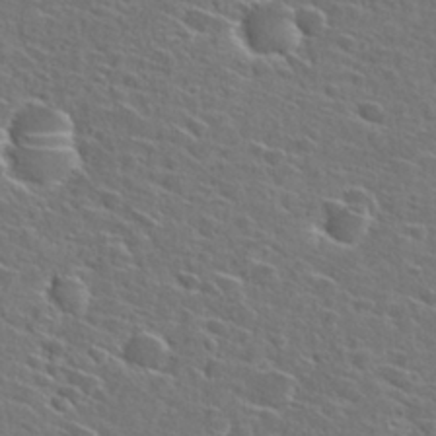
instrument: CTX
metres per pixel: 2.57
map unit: Hto
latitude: 27.2348
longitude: -46.9514
